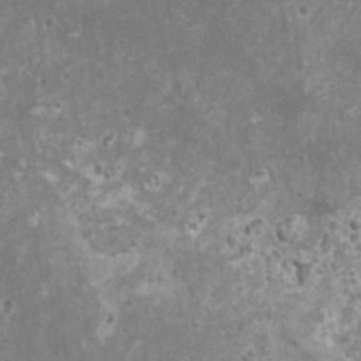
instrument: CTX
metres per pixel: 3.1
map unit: HNhu
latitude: -0.4251
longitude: 2.8030
